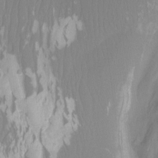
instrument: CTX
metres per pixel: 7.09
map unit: Nhu
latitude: -12.8597
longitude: -64.7058
